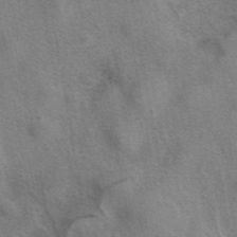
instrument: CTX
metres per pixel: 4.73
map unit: eAb
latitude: 41.0269
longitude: 106.8030
